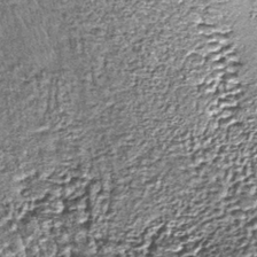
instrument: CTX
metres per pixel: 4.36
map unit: lHb
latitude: -39.1998
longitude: 65.2187
